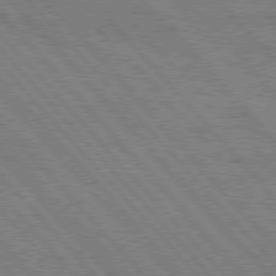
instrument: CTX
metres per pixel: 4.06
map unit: Hpe
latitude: 76.3089
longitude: -150.9324
